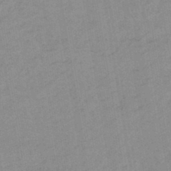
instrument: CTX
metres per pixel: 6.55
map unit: lHb
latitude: -44.5385
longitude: 72.5007
